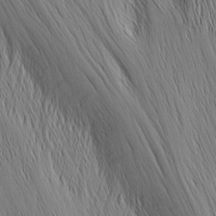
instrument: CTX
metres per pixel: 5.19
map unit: Nhu
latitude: -5.3131
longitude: -151.6882
